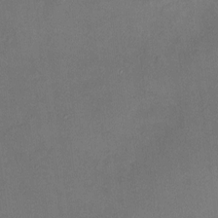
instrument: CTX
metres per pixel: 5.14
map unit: HNhu
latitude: 7.1025
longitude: 9.2943
